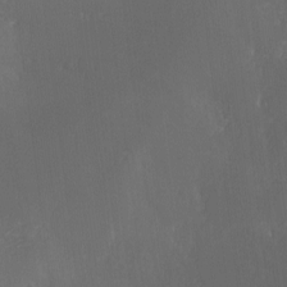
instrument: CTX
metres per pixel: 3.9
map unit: Ave
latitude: -6.7652
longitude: -121.3671
